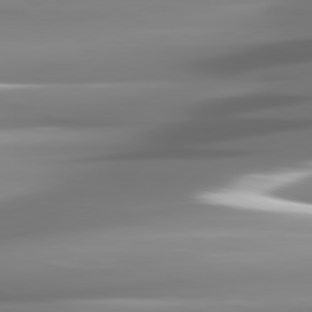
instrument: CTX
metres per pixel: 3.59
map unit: lApd
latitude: 81.5371
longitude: -143.6127
